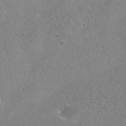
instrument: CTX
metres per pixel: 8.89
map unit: Nhu
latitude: 25.3292
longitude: -54.4979
